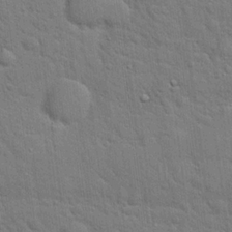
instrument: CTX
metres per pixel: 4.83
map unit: Hto
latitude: 19.4804
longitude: -51.9150
